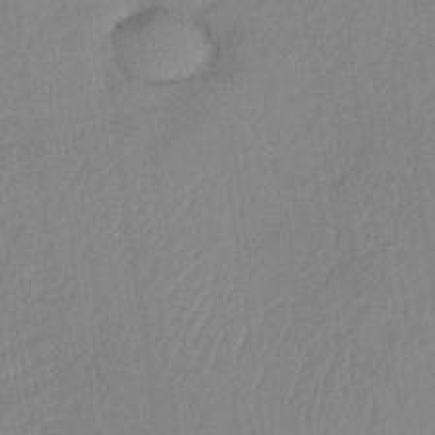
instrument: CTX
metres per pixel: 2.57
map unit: HNb
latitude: -34.0661
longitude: 63.6155
